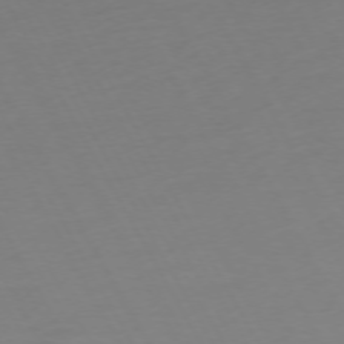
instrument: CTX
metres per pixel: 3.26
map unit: Ap
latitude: -74.3685
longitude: -69.3860
